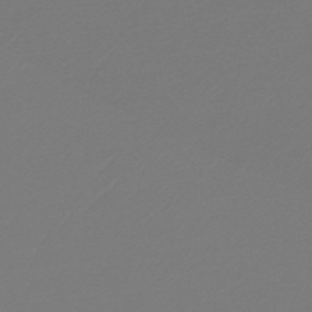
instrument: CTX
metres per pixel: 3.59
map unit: lHb
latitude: -47.3509
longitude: 65.7100
